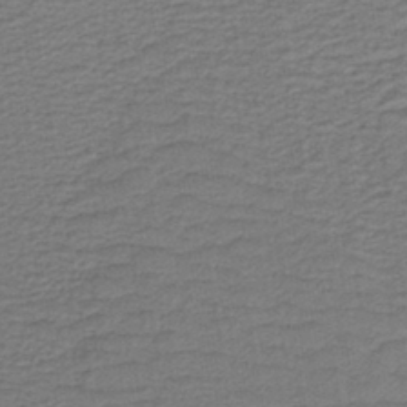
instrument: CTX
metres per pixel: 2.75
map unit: lHb
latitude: -41.6911
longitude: 53.4076
